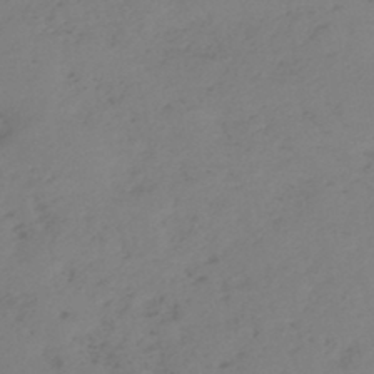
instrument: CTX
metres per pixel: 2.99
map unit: eHh
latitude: -42.3873
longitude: -32.4034
